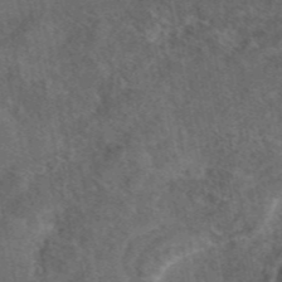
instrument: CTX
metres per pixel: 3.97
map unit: eAb
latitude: 46.5357
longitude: 108.5007
